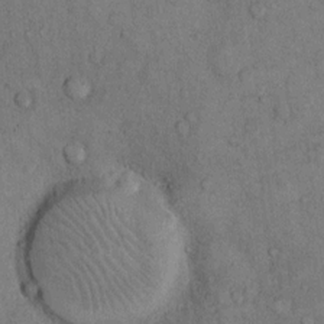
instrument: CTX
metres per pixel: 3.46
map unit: Hto
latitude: 11.1403
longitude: -59.2915
